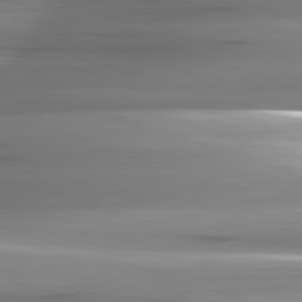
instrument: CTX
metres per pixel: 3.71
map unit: lApd
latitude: 82.5167
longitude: -141.8394
